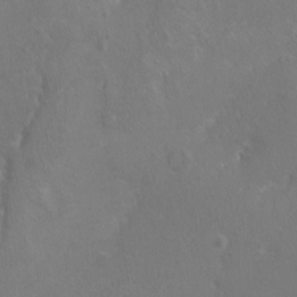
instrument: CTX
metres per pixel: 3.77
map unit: Ht
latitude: -1.1620
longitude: -16.1767
